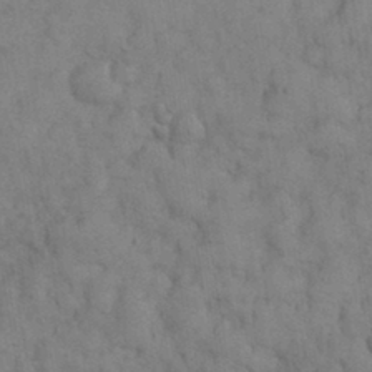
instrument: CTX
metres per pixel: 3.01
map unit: eHh
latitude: 31.7450
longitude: -67.2725
